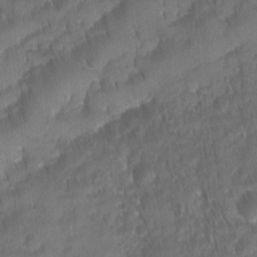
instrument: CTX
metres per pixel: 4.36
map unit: Ave
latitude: -11.1053
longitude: -119.8583
